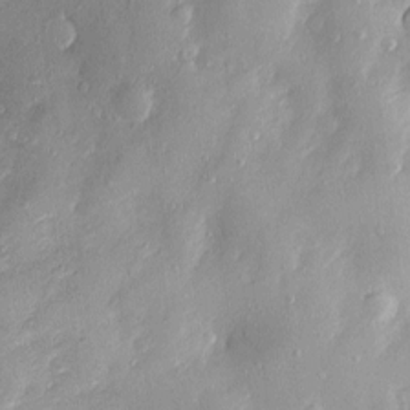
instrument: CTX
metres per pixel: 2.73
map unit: Htu
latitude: -5.3509
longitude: 158.0094
